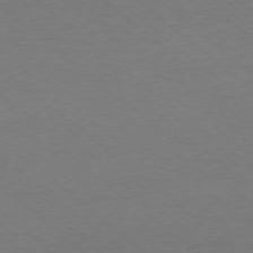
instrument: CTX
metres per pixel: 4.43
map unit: Ap
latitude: -77.8800
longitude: -96.0633
